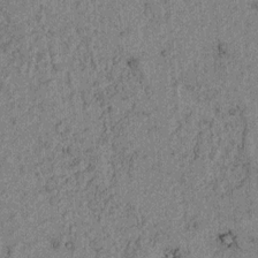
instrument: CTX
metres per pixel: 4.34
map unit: lAvf
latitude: 4.3467
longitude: 157.8233
